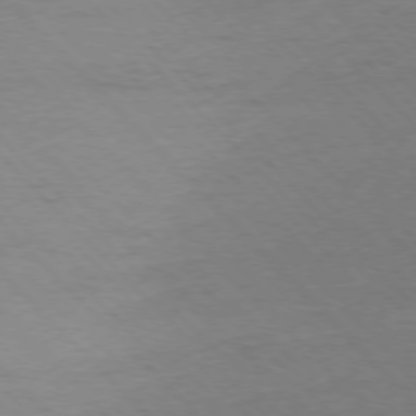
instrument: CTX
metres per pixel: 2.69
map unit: Ap
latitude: -77.1431
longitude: -86.1389
